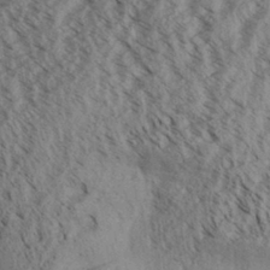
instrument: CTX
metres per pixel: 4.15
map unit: Aa
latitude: 31.2159
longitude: -138.1767
